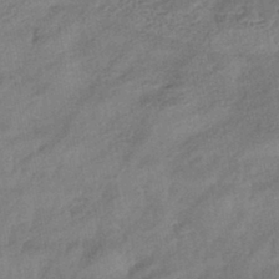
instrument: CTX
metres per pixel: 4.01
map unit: eHb
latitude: -42.1983
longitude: 84.1416
